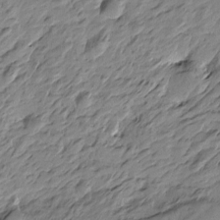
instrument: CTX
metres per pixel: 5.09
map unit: Htu
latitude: -4.6140
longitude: -178.3090
